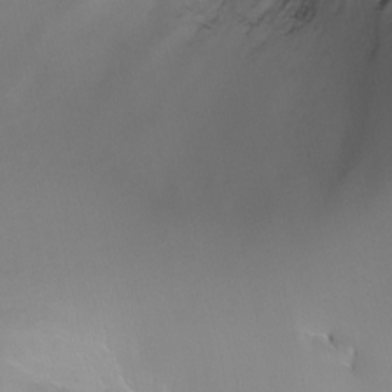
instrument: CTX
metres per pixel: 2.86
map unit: Nhu
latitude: -7.6910
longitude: -77.3859
